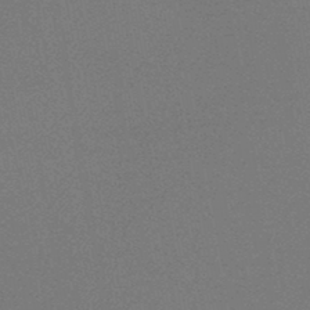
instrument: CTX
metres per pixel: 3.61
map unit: HNb
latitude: -46.1417
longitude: -40.2900
